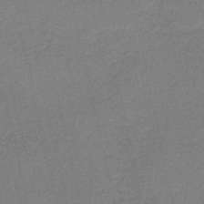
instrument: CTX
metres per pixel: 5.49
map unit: HNb
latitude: -38.2740
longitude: 54.7463
